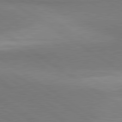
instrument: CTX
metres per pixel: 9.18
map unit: lApd
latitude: 81.1970
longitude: 161.5021
